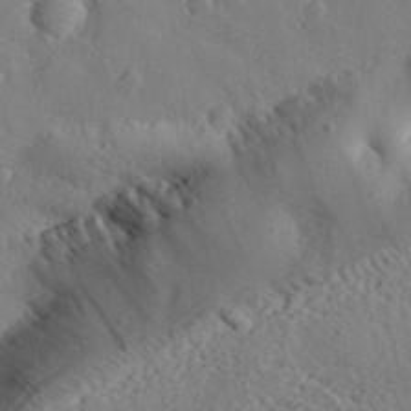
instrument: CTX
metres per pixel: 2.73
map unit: lHvf
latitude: 33.6694
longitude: -83.0836
